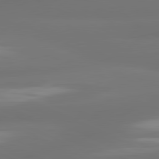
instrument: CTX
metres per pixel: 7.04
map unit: lApd
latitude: 81.2537
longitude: -165.5182
